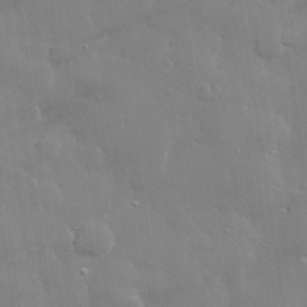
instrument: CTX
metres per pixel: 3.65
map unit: lHvf
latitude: 31.4049
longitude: -93.3481
